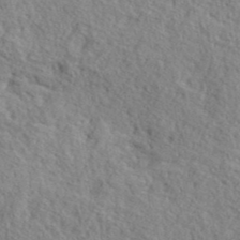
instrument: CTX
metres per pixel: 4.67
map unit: lHvf
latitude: 41.0647
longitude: -88.6491
